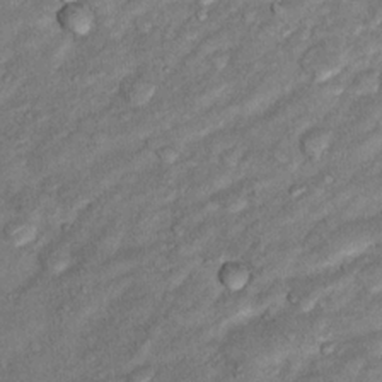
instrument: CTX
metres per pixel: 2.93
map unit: Hto
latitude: 14.6491
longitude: -34.0444
